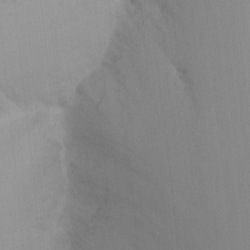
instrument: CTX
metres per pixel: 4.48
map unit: Nhu
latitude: -3.9367
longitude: -70.6679
